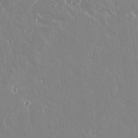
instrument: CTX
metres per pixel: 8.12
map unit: lAvf
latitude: 15.1215
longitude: -128.9325
